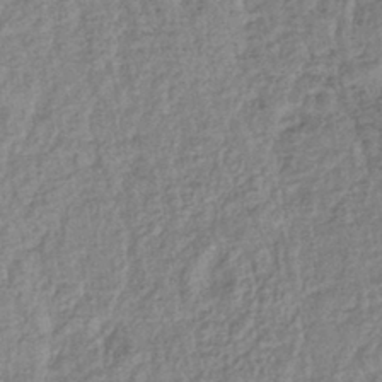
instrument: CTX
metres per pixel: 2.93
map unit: lHb
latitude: -40.0283
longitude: 71.1053
